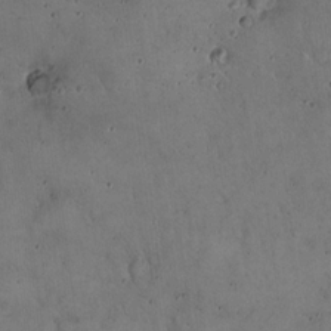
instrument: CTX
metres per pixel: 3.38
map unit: Hto
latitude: 16.9514
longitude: -59.1025
